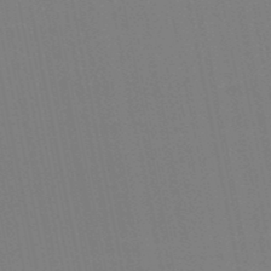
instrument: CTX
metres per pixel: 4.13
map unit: lHb
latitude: -50.1039
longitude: 70.8408
